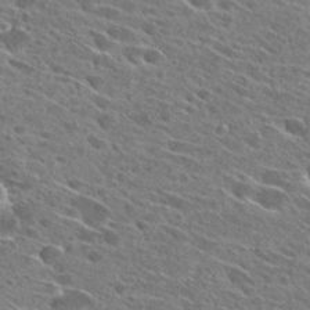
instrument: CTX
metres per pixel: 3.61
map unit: Hto
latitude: 27.3293
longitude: -43.1025
